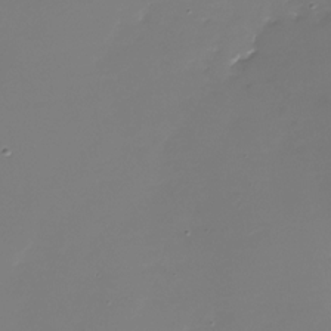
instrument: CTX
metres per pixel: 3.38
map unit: Nhu
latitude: -28.5952
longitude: -67.3859
